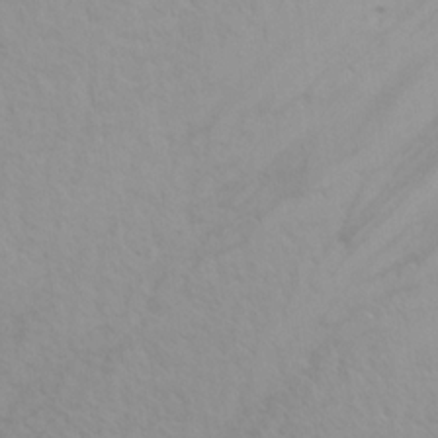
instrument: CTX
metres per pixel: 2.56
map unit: Aa
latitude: 19.6882
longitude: -145.0647
